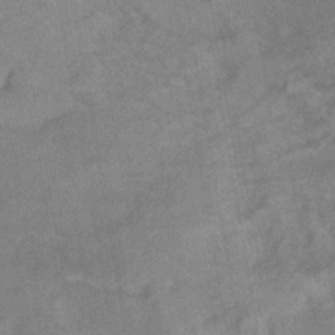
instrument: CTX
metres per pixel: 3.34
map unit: HNhu
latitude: -41.8044
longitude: 91.3888
